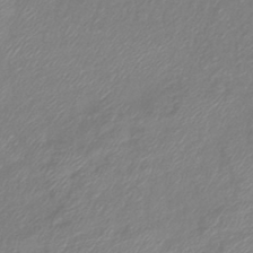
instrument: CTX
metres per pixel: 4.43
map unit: eHb
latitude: -41.6533
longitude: 81.6155
